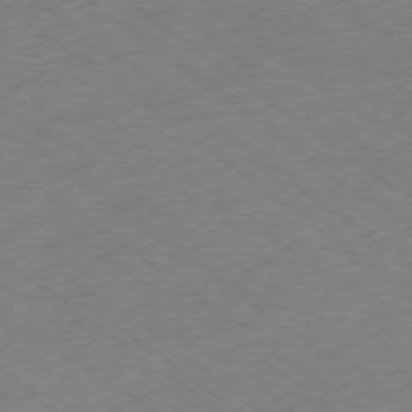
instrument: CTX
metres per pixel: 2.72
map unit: Ap
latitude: -78.8219
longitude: -57.3670
